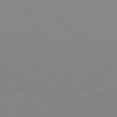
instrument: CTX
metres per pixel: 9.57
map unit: lApd
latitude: 78.7624
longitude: -176.4790
